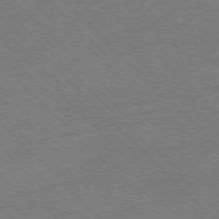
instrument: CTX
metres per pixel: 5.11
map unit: Ap
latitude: -77.1053
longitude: -65.0836
